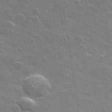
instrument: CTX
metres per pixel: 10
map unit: lHvf
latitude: 36.1767
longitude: -91.7639
